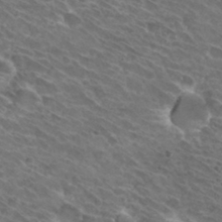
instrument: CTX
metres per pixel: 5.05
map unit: Hto
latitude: 31.7072
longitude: -44.1955
